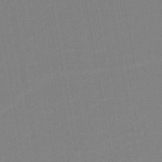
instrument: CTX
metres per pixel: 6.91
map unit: HNb
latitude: -51.8611
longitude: -48.3278
